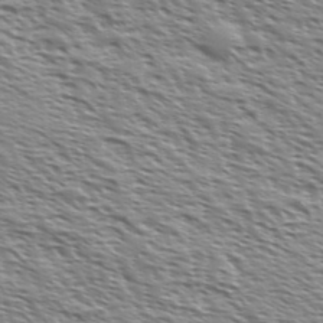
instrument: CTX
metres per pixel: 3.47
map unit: Ave
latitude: 37.3671
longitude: -112.5735
